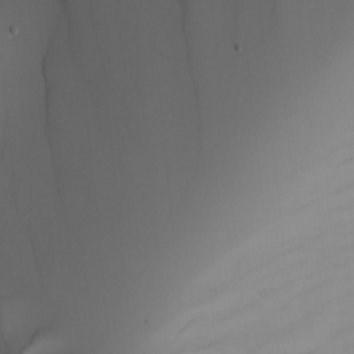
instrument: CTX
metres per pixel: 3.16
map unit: Nhu
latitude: -5.0108
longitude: -92.6490
